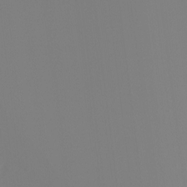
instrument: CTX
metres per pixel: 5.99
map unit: Ht
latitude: -4.4818
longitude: -61.1781
